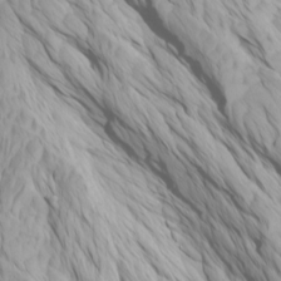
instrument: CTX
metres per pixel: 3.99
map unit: Htu
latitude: -4.0661
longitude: -73.2726
